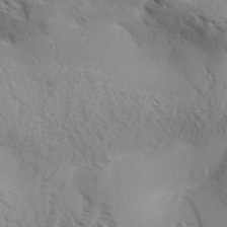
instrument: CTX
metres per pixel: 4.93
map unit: Aa
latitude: 33.3104
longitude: -138.8758
